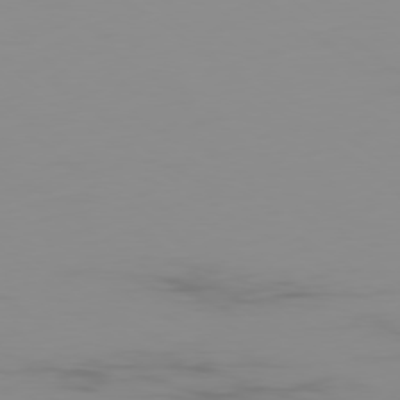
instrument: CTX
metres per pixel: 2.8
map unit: Ap
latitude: -79.1242
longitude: -95.3671
